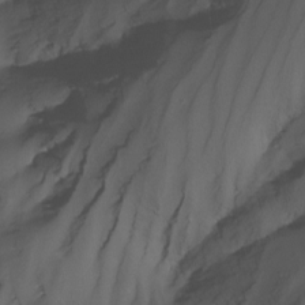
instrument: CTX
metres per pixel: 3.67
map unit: Nhu
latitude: -14.8786
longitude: -57.4615
